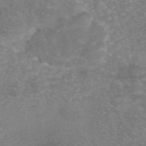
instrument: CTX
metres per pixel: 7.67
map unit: eAb
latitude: 46.2712
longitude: 104.7463
